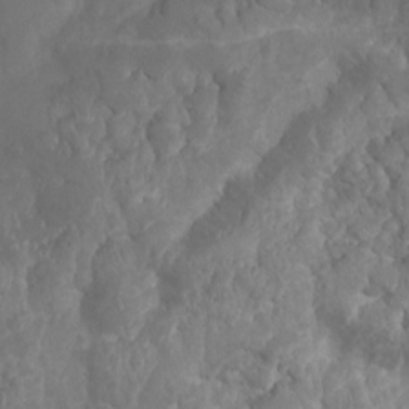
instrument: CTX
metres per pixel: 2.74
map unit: Nhu
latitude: 5.8961
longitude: -18.8191
